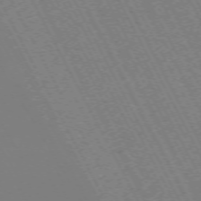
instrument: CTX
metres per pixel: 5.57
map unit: Hpe
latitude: -72.5007
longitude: 10.5763
